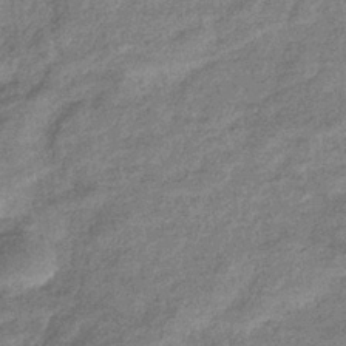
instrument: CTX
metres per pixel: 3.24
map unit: eHb
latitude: -38.5763
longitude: 80.3873
